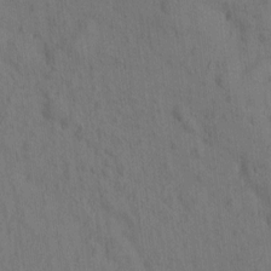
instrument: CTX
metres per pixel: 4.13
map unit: eHh
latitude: -1.7289
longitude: 16.4440
